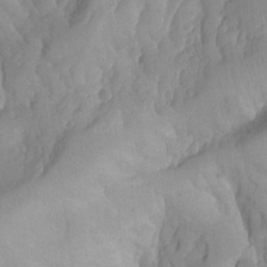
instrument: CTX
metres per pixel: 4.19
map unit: Aa
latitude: -13.2565
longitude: -59.3671
